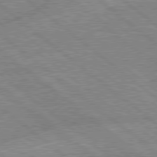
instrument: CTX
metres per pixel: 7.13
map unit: lApd
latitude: 78.9325
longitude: -156.0255
